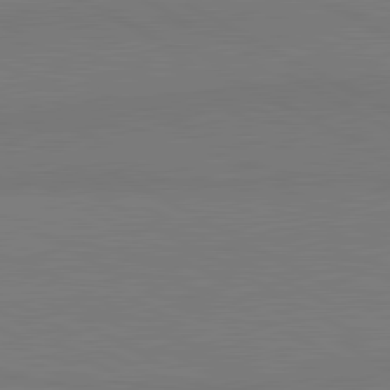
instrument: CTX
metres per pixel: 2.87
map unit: lApd
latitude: 81.4237
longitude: 151.8989
